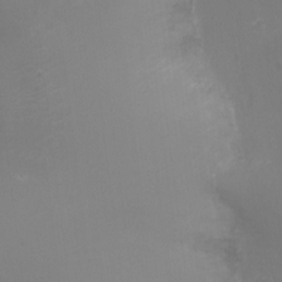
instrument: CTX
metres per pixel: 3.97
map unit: Nhu
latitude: -11.7856
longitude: -34.5356
